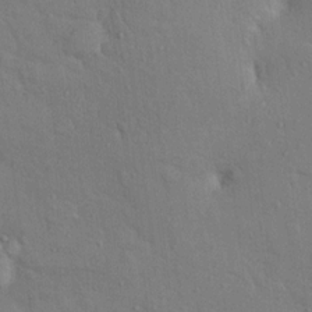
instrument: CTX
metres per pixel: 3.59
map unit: Nhu
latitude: 12.5168
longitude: -26.6680
